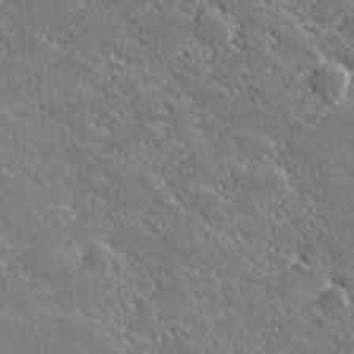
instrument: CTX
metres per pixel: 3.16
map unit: lHvf
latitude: 27.2915
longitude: 141.5210
